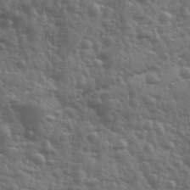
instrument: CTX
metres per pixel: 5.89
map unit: Ave
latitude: 12.0255
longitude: -103.5560
